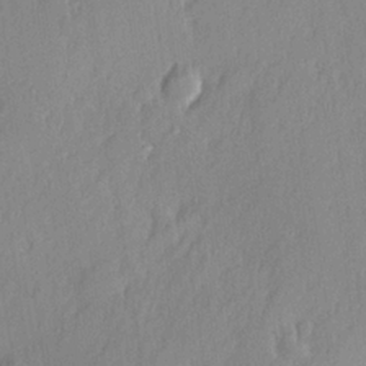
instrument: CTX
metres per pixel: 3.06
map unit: Hve
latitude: 25.3670
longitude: -93.6505
